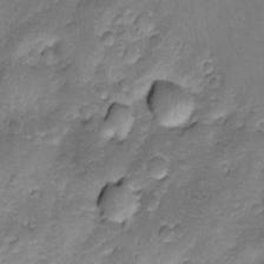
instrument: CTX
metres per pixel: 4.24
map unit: lAvf
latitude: -8.4629
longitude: -119.4426
